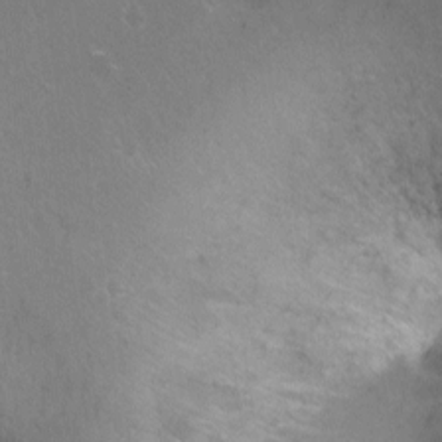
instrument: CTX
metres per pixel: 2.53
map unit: Ht
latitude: -6.5573
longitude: -36.1389
